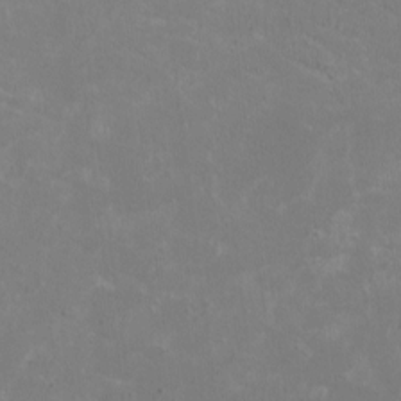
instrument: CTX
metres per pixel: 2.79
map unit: HNhu
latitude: 1.0269
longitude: -1.1781
